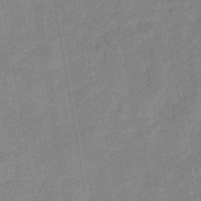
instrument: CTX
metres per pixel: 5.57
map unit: eHb
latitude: -45.9178
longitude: 85.5021
